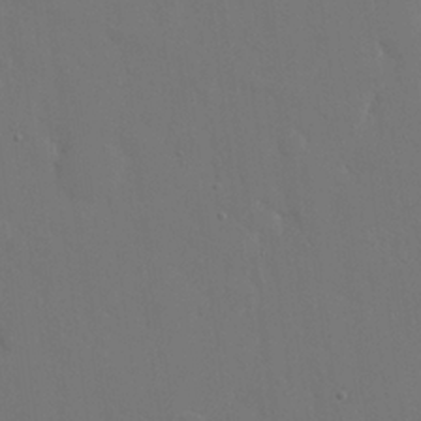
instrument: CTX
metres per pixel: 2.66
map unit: eHh
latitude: 18.9702
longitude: -67.1403
